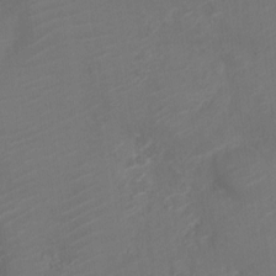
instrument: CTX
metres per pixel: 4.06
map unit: Nve
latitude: -19.2376
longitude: 106.6330
